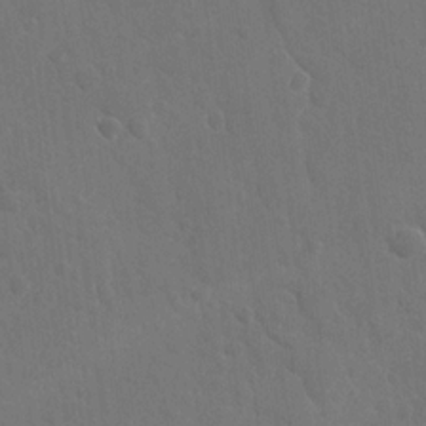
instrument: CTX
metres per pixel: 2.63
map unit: lAvf
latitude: -8.8786
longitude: -120.2145
